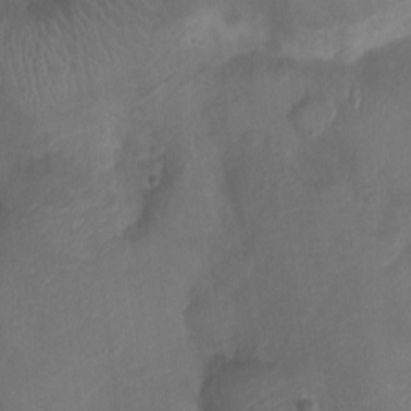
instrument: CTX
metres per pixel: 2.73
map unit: Ht
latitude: -6.4818
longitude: -21.4238
